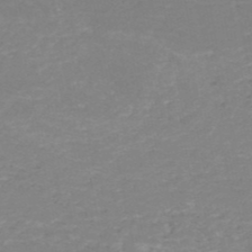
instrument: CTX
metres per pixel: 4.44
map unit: HNb
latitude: -50.6896
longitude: -52.1578
